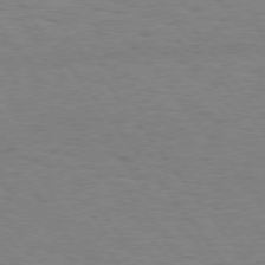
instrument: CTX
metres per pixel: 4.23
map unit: Hpe
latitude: 74.8758
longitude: -136.5735
